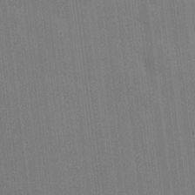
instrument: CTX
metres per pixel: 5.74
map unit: HNhu
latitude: 8.9325
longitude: 15.6533
